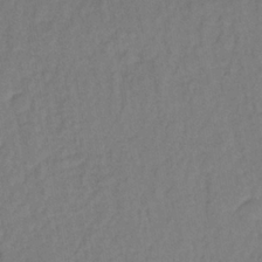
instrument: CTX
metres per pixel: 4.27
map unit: lHb
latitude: -35.6533
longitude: 64.5007
